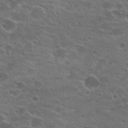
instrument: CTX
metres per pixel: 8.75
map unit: Hto
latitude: 22.1011
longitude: -40.8380
